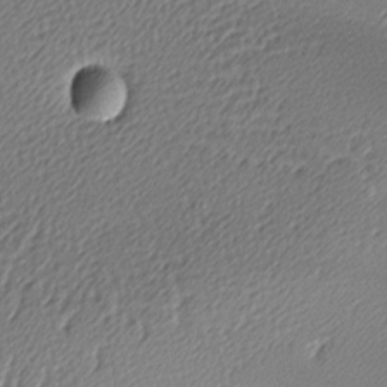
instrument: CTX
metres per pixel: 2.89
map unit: lAa
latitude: -10.2928
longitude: -127.1214
